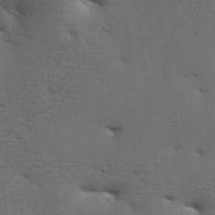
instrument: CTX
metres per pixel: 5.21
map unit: lAa
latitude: -7.9367
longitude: -125.3104
